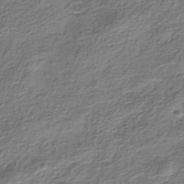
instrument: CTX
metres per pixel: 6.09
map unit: HNhu
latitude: -40.6518
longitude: 109.4454
